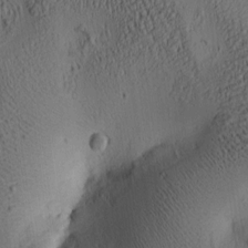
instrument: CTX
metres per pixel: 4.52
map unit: lAa
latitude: 6.5546
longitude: -114.6679
